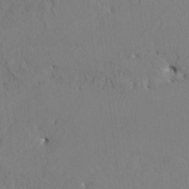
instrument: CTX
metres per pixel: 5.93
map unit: HNhu
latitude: 4.5168
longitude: -4.4601
